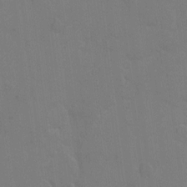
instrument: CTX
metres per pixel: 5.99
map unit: eHh
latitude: 6.7246
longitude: -66.1577
